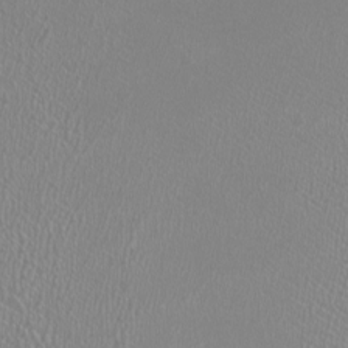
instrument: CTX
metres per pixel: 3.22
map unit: HNhu
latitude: -0.9542
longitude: 0.1228
